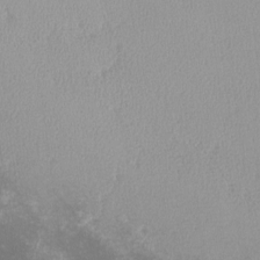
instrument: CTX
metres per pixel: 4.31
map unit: lHvf
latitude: -13.3321
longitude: -99.6693
